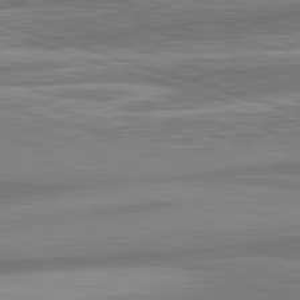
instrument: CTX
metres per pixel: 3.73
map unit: lApd
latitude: 82.5356
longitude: 137.6910
